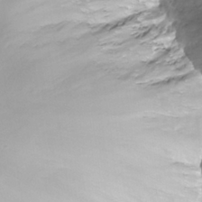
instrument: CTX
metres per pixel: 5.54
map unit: Nhe
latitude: -36.2928
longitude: -178.8380
